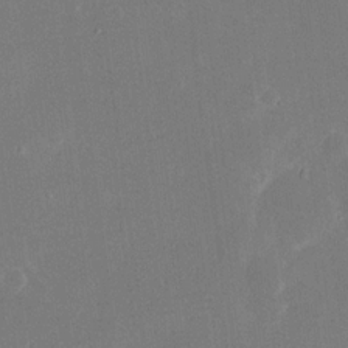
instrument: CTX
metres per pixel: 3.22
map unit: eHh
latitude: 18.9891
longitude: -70.3467
